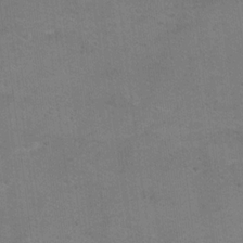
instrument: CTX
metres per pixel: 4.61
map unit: Hto
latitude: 17.4426
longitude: -38.9136
